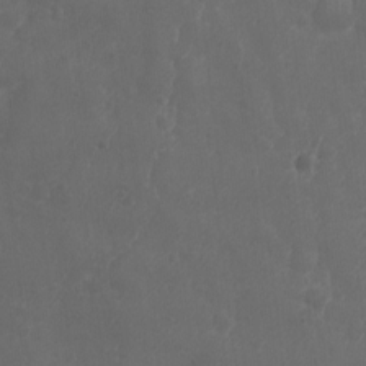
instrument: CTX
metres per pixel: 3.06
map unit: Ht
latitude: 1.3859
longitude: -22.4412
